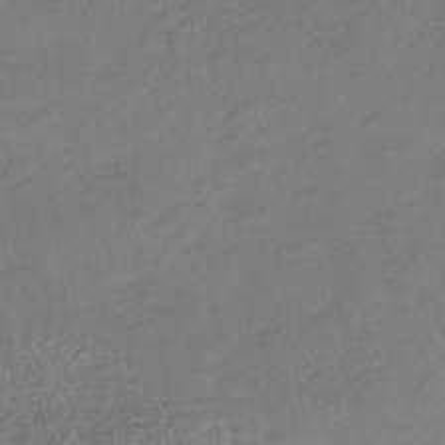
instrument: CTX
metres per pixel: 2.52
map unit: lHb
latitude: -35.8989
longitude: 64.5196
